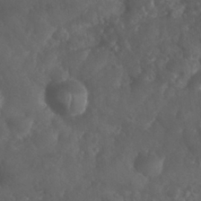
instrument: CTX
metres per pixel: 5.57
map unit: Nhu
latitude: 26.3656
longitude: -63.7450
